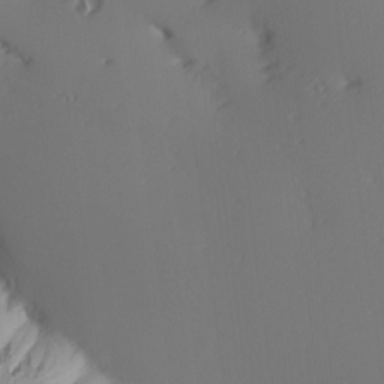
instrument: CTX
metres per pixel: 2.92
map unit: Hve
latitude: 2.7813
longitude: -120.8947
